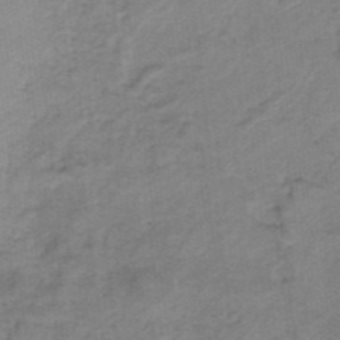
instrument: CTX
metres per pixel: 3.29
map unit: HNb
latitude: -34.5196
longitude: 59.6343
